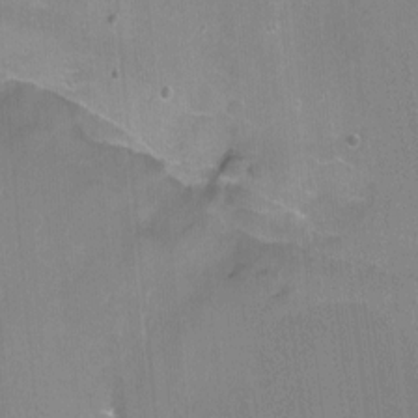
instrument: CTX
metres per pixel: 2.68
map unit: Ht
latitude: -11.5021
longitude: -46.3657
